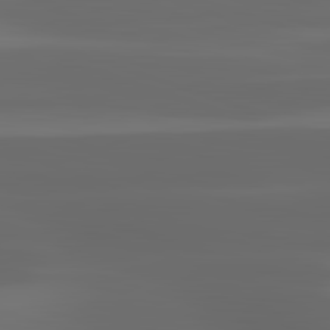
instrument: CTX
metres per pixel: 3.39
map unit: lApd
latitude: 83.0647
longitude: -135.5749
